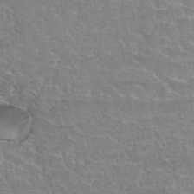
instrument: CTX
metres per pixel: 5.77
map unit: Hto
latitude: 35.9150
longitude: -45.6505
